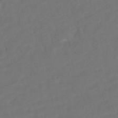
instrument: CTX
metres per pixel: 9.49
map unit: HNhu
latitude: -45.5588
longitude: 103.3321
